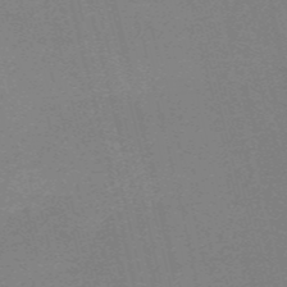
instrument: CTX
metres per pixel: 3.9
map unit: HNb
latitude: -53.9556
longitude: -36.4979
